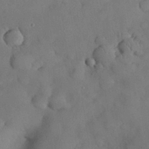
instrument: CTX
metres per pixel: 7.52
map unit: Nhu
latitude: 28.1955
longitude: -70.3278
